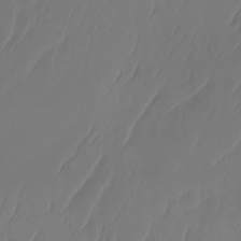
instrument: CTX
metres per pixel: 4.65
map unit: Htu
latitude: -14.3873
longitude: -49.4426
